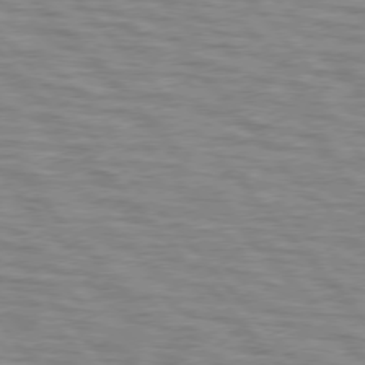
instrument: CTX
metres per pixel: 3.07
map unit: lApd
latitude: 76.3278
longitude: -76.7057
